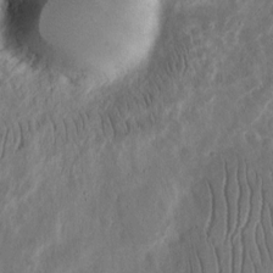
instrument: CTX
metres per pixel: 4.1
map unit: eHh
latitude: 12.8002
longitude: -73.4238
